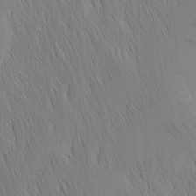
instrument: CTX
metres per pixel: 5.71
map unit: Nhu
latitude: -4.9163
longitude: -150.8947
